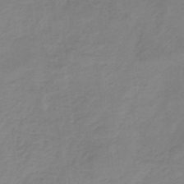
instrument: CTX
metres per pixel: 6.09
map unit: HNb
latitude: -33.6533
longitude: 57.0486
